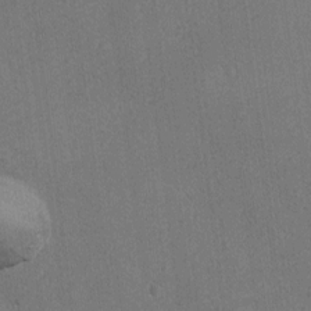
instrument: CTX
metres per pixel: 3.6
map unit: Ave
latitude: -7.9745
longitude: -121.3482
